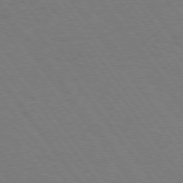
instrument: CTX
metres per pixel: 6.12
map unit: Hpe
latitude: 74.8758
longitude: -137.6694
